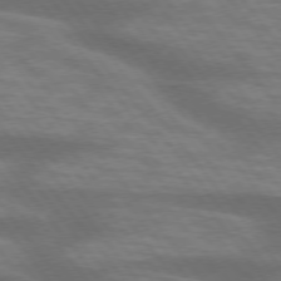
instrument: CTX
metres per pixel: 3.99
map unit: lApd
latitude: 75.1592
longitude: -57.8205
